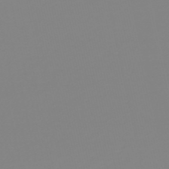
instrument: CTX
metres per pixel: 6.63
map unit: HNb
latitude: -53.3887
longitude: -50.9891
